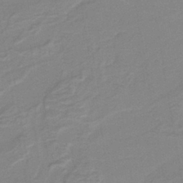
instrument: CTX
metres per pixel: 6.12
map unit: lHb
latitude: -41.2187
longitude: 53.5210
